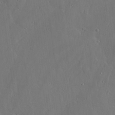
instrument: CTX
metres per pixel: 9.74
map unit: lAvf
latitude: 23.8394
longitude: -110.9703
